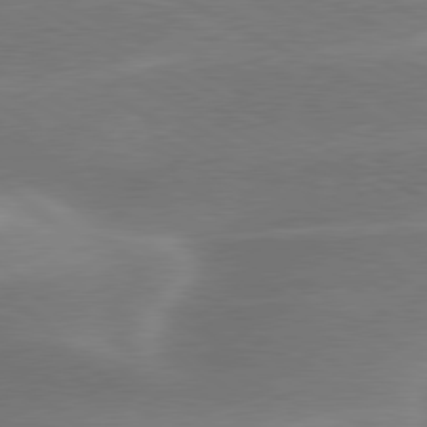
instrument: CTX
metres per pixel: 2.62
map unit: lApd
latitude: 79.4805
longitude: -116.2334
